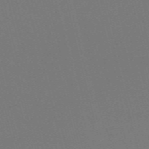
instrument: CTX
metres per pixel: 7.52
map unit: Nve
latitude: -59.5399
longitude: 63.5777
